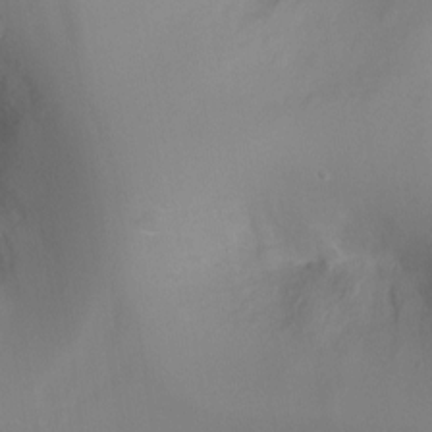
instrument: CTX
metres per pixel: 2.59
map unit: Ht
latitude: -7.3887
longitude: -23.9528
